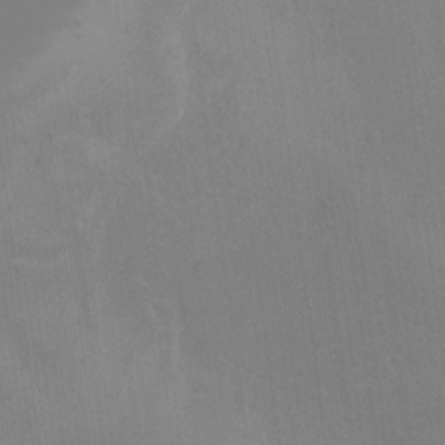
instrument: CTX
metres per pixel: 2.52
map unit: Htu
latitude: -6.3117
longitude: -68.5545
